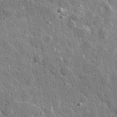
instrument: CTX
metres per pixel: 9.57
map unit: lHvf
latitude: 34.7624
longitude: -88.5924
